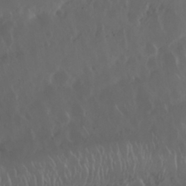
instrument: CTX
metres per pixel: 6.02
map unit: Nhu
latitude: 29.9150
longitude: -59.4615
